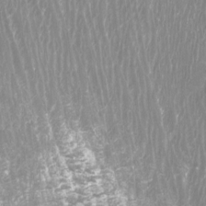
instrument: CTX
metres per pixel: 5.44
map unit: Htu
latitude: -8.4818
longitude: -75.5560
